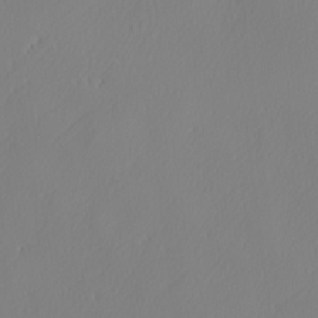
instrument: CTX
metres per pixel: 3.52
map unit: lHvf
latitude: 22.7246
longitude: 141.5777
